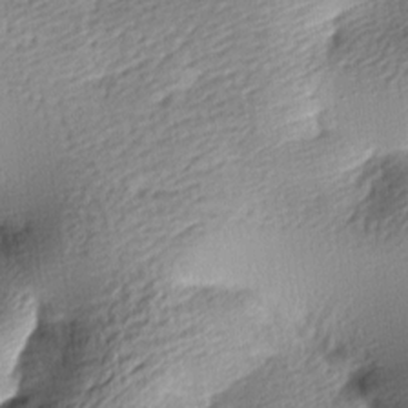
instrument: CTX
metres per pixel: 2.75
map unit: lAa
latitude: -9.0297
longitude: -126.8002
